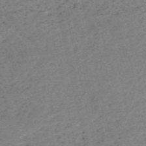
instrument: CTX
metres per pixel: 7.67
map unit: HNb
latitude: -54.7274
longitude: -42.8191
